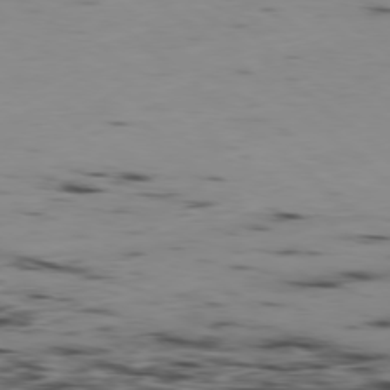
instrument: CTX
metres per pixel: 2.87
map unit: Hpe
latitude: -78.8597
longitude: 12.4062
